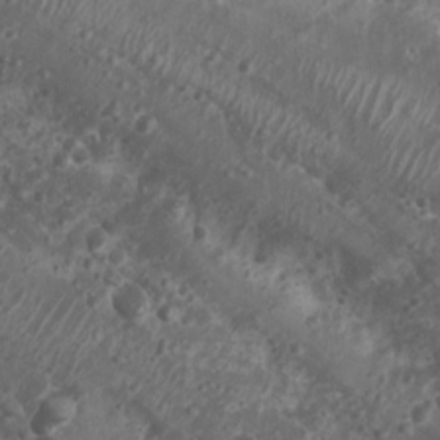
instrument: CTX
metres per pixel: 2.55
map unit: Nhu
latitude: 6.9514
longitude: -20.8002
